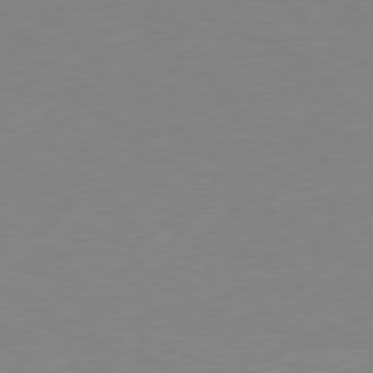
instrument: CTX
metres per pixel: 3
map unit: Hpe
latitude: 78.2334
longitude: -148.2145
